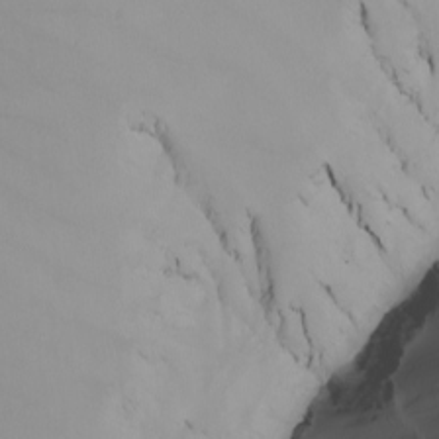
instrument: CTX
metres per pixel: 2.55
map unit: Nhu
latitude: -5.7855
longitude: -95.7639
